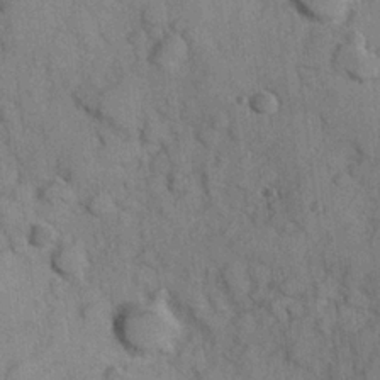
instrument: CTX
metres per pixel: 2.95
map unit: Hve
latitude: 23.9150
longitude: 147.8800
